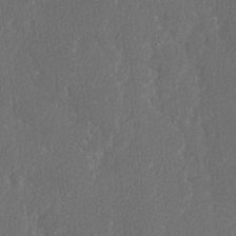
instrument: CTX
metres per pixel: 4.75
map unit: lAvf
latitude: -7.7855
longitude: -114.3089
